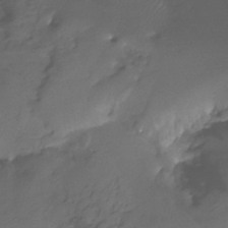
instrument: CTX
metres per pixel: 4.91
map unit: Htu
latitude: -13.9367
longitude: -47.1592
